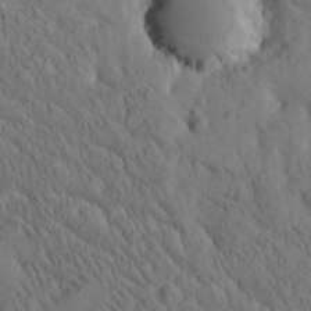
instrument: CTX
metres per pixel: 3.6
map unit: Htu
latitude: -4.3495
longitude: 173.2565
